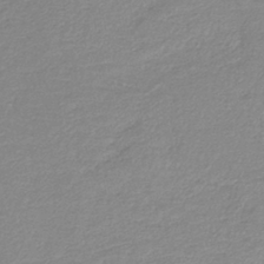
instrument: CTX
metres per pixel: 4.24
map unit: lHb
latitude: -40.5951
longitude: 70.3873
